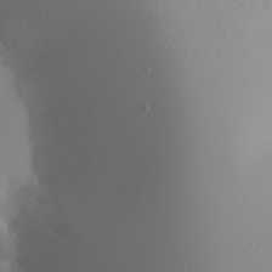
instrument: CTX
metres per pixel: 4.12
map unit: Aa
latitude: 20.7058
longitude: -145.7827
